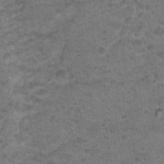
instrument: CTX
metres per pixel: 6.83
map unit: Nhu
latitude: 17.5371
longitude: -31.4427
